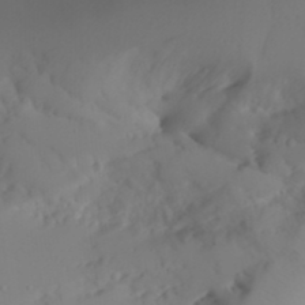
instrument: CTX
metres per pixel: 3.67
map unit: Aa
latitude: 24.7813
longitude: -131.6694
